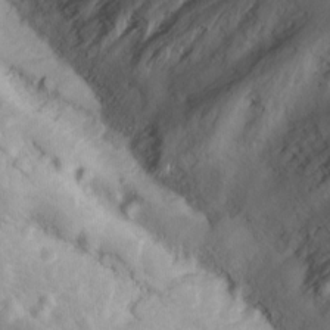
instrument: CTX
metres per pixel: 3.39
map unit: Ave
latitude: 10.9514
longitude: -104.6113
